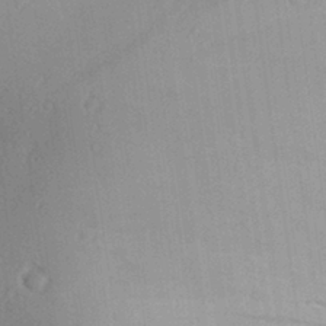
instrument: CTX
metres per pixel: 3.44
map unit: Aa
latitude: 28.8191
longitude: -137.2348
